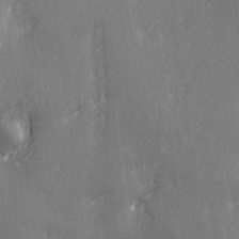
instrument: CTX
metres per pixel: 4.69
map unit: Ave
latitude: 2.6301
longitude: -112.2333
